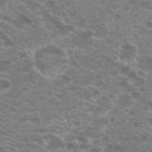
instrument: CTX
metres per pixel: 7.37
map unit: Hto
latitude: 20.3279
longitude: -40.3278
